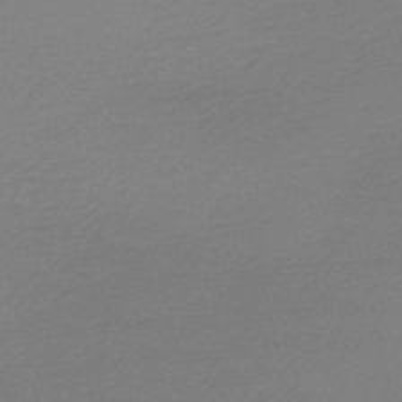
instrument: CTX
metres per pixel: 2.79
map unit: lHb
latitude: -47.7099
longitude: 67.8611
